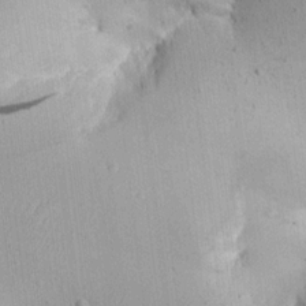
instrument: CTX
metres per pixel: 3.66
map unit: Aa
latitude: 16.0444
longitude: -145.9717
